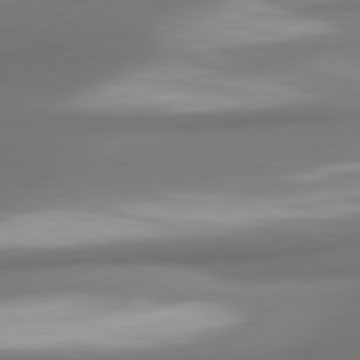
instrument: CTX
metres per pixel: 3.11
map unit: lApd
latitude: 80.1200
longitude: 179.5777
